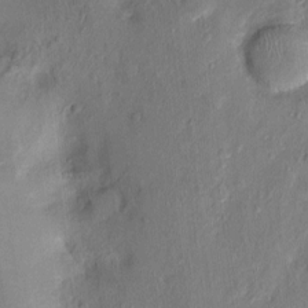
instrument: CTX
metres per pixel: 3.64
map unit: Nhu
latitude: 1.0269
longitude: -14.6491
